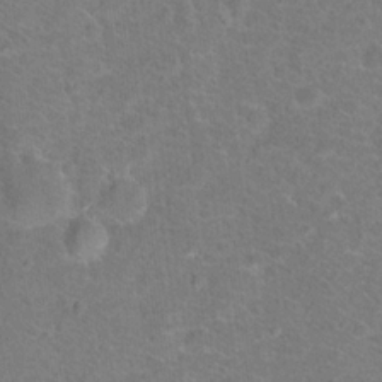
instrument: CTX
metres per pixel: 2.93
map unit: Hto
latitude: 17.8961
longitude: -43.5749
